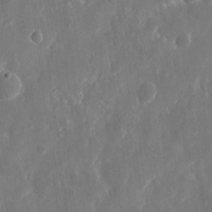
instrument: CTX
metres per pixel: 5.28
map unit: eHh
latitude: 11.1970
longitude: -71.2348
